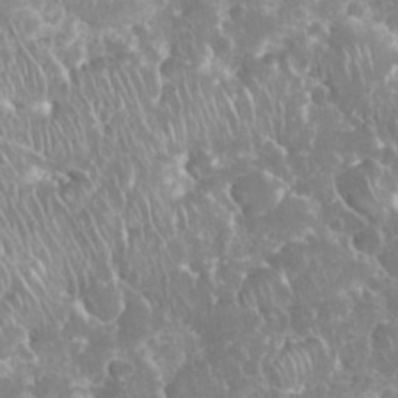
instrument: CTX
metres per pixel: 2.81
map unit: eHh
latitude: 34.8002
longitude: -62.8380
